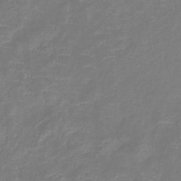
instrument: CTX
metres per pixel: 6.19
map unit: eHb
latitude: -38.6519
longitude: 75.8234
